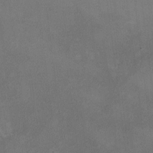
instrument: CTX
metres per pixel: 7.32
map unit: HNhu
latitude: -2.0849
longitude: -7.5749
